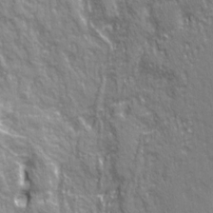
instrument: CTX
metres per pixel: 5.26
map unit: Ave
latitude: 20.9136
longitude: -134.6679
